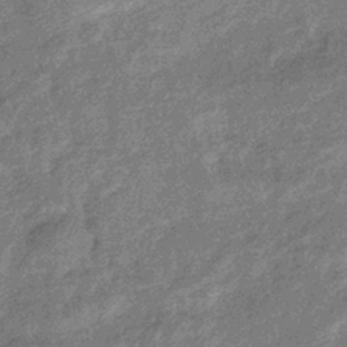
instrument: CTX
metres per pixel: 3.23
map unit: eHb
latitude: -37.6910
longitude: 80.1039
